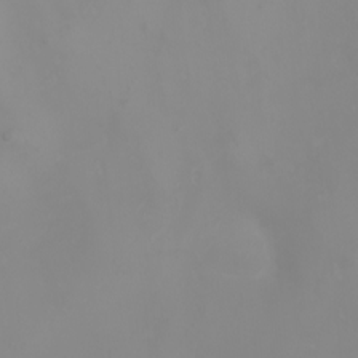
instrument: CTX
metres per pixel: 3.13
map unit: Nhu
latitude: -4.9919
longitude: -93.1781
